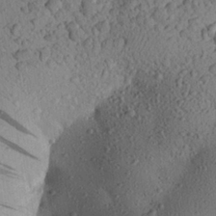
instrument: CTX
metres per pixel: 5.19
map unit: Aa
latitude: 23.5182
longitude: -148.1578
